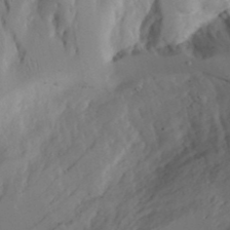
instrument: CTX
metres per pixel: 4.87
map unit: Aa
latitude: 23.8205
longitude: -131.4994
